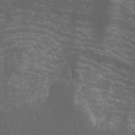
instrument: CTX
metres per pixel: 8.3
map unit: Aa
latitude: -8.9919
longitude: -78.4601
